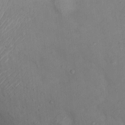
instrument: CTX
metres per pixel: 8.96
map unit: Ht
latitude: 12.7246
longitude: -41.2159
